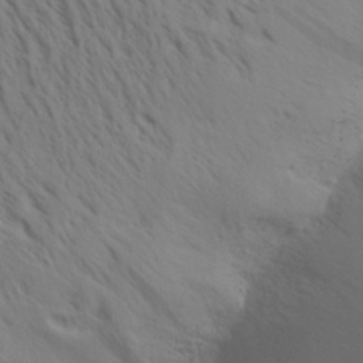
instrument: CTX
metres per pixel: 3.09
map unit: Aa
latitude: 30.9703
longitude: -140.0822
